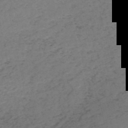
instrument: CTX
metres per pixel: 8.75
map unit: HNb
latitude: -54.9542
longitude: -43.7072
